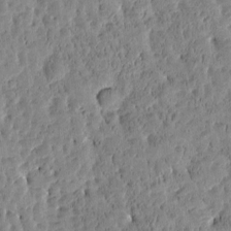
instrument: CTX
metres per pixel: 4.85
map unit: Htu
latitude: -3.4076
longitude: 175.7099
